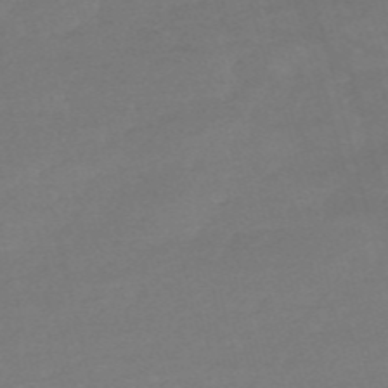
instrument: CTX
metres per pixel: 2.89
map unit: HNb
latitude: -55.2943
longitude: -40.5167
